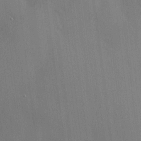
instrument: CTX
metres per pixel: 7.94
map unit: HNhu
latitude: 13.2159
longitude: 12.1228
